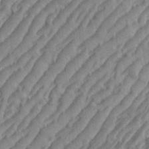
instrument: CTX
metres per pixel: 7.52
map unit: eHh
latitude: 36.6491
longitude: -137.6316
